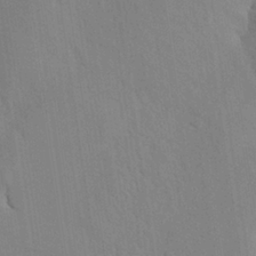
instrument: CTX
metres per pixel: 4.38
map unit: Nhu
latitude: 26.9325
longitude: -72.0444
